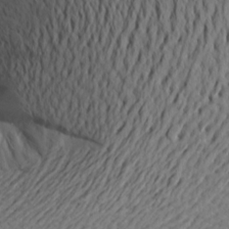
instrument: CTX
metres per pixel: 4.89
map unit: Aa
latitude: 17.4804
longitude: -144.1389
